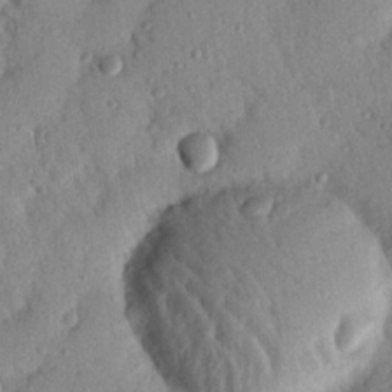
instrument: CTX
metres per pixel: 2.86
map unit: Nhu
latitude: 21.8017
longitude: -77.3859
